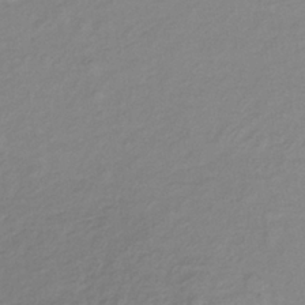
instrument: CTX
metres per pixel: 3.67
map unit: lHb
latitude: -37.3509
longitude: 70.7841
